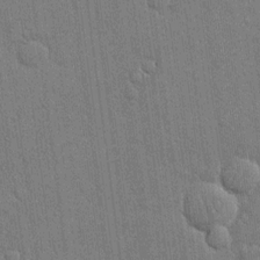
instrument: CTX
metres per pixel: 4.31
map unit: eHh
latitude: 15.0270
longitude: -69.1025
